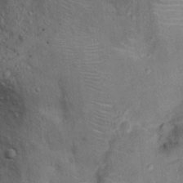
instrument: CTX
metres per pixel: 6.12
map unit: Ht
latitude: 13.3104
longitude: -39.7261
